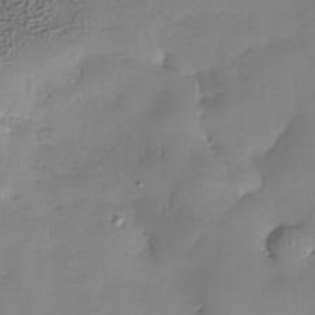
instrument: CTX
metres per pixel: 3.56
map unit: Nhe
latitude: -34.7463
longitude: -142.8569
